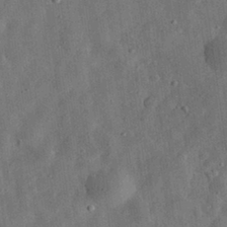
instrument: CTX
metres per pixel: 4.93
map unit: eHh
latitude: 31.8962
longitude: -75.3671
